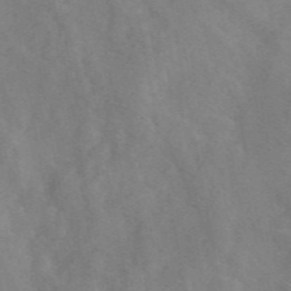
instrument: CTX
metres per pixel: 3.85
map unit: eAb
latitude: 48.2900
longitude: 119.1431
